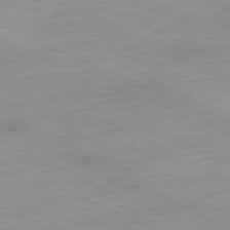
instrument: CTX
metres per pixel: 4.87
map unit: Ap
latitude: -81.2943
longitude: -87.9339
